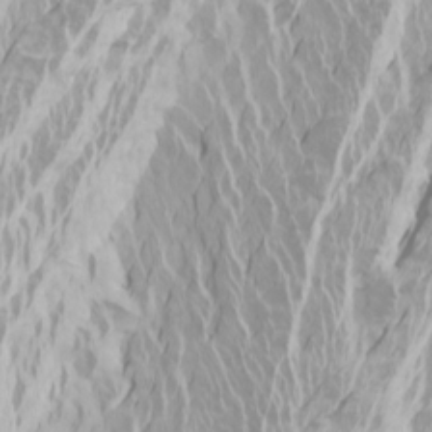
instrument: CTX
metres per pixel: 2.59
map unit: Htu
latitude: -4.5196
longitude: -72.4790
